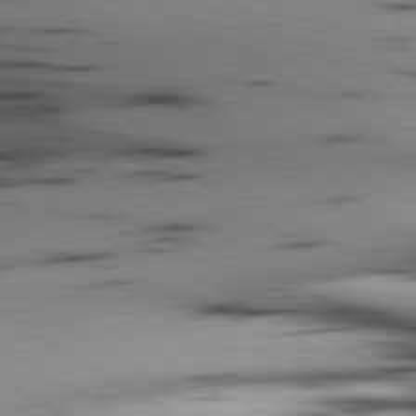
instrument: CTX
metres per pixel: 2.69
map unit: lApd
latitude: 80.1767
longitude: 161.4077
